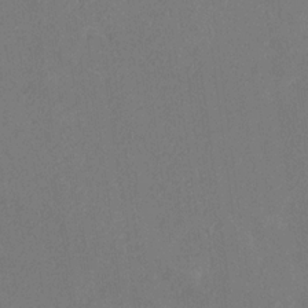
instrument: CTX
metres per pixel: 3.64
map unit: Ave
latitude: 18.2144
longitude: -140.4034
